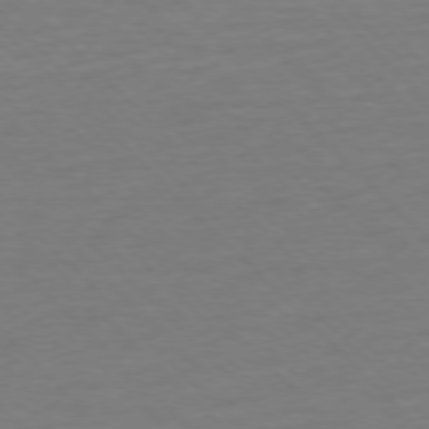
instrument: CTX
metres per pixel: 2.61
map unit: Ap
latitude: -76.8786
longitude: -85.4427
